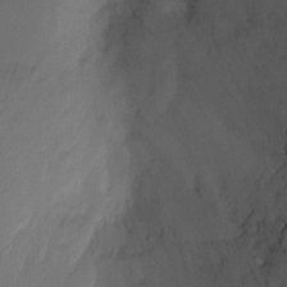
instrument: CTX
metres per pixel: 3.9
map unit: Ht
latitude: 1.7827
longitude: -24.6490
